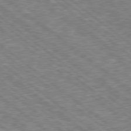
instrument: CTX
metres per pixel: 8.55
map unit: Hpe
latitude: 78.5924
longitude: -170.8947
